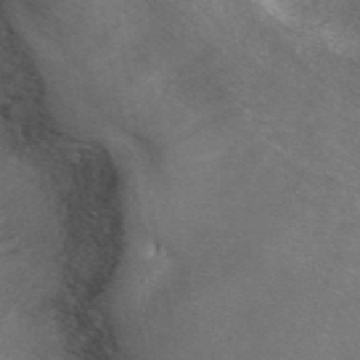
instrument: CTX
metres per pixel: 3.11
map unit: ANa
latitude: 44.8002
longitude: 25.3321
